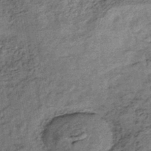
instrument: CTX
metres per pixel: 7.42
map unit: lHb
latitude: -39.6533
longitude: 65.6344
